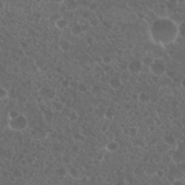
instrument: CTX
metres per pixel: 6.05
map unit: Nhu
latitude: 26.7813
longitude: -51.6693
